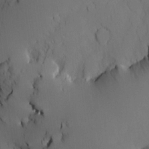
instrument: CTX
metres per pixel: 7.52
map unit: Nve
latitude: -7.9556
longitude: 175.7477
